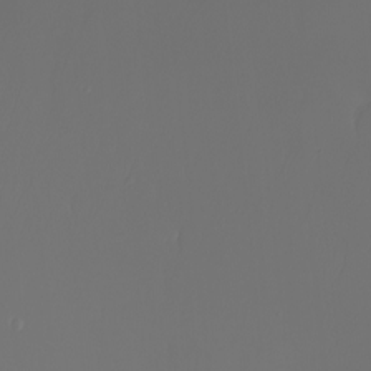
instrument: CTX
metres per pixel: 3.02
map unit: Nhu
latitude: -7.3509
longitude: -82.2900
